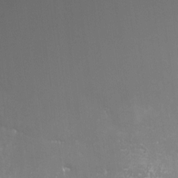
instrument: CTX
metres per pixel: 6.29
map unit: HNhu
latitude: -0.4629
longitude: 4.4251
